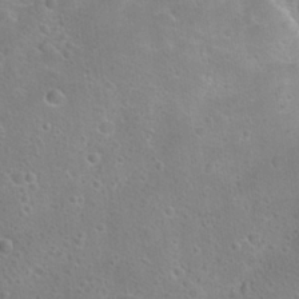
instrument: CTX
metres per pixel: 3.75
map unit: Hto
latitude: 23.4048
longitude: -47.5560
